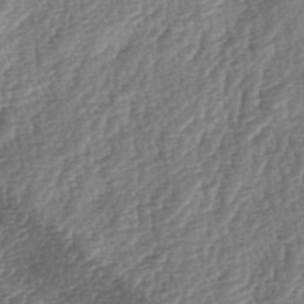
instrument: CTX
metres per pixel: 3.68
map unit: lAa
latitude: -3.3131
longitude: -127.8017
